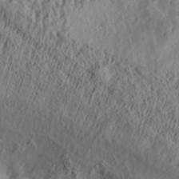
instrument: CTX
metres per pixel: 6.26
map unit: Aa
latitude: 31.9339
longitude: -134.0633
